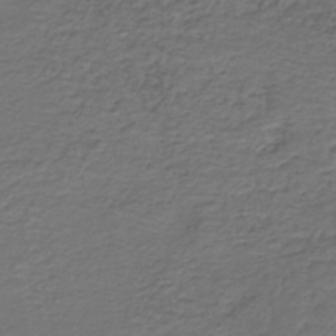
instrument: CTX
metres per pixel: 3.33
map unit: HNb
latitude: -43.3509
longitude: 50.8975
